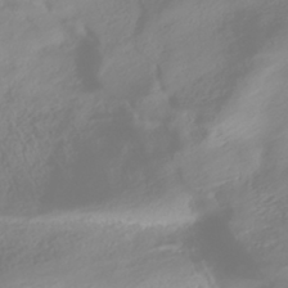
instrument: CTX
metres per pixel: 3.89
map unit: HNhu
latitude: -40.3873
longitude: 100.7085
